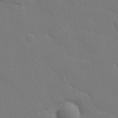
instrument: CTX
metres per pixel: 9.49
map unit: eHh
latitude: 26.3278
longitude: -81.7639
